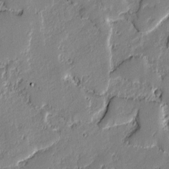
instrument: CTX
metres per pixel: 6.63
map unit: lAvf
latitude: -1.4455
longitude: -108.3656
